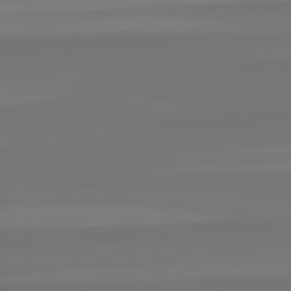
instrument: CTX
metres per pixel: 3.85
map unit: lApd
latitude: 82.4223
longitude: -176.7624
